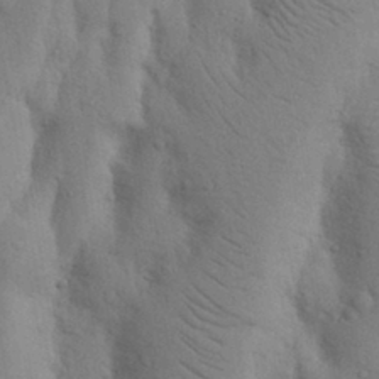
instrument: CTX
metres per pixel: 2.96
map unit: Nhu
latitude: 17.2537
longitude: -75.8017
